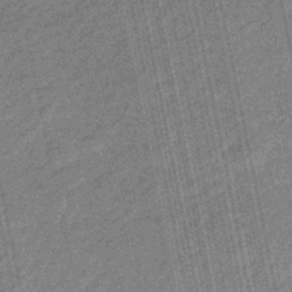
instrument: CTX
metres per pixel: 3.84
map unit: eHb
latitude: -43.8989
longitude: 87.5210
